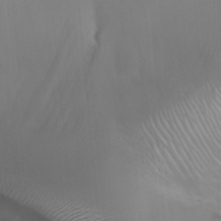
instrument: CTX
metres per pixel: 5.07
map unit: Nhu
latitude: 27.1025
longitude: -56.1388
